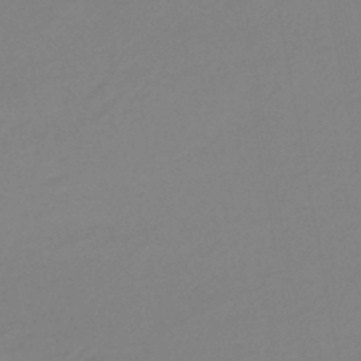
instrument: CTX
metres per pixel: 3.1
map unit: eHb
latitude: -45.2754
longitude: 88.1417
